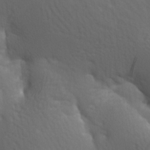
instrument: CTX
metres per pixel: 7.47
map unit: lAa
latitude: -9.0864
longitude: -125.7260
